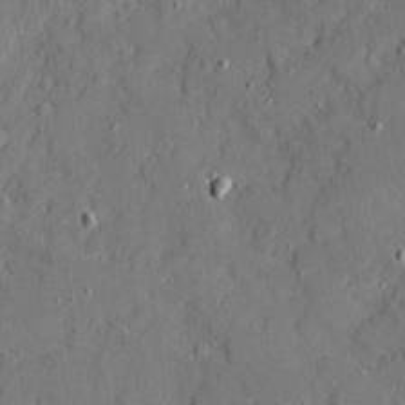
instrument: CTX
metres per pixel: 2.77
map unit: Ave
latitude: 20.6491
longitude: -128.8191
